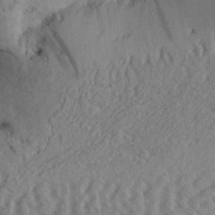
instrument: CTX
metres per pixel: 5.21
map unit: Aa
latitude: 32.2711
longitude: -138.6301
